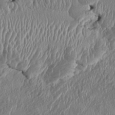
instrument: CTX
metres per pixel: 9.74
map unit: HNhu
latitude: 1.0269
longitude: -6.5924
